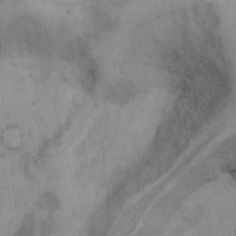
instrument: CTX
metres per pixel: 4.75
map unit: Hto
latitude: 13.3482
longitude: -56.0822
